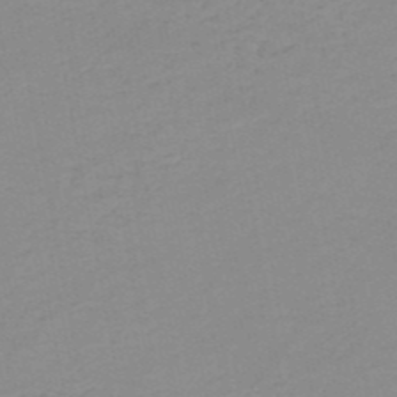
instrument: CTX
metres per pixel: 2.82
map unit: HNb
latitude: -51.1620
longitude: -52.8191
